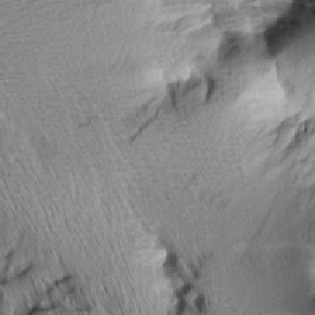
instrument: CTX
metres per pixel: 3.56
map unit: Aa
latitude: 9.1403
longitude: -141.2537
